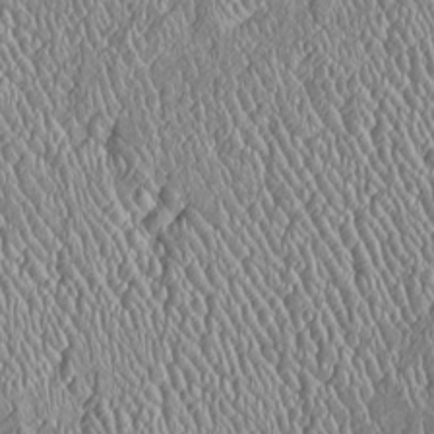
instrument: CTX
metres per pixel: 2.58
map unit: Htu
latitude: -6.1228
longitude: 157.1809
